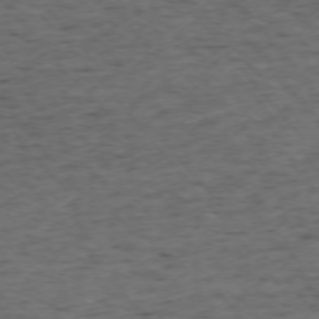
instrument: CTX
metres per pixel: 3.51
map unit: Ap
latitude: -75.3699
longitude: -90.2145
